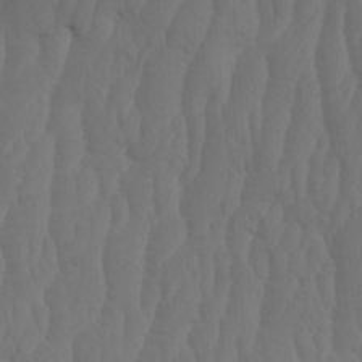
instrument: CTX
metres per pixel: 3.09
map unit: Htu
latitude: -3.8989
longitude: -73.4616
